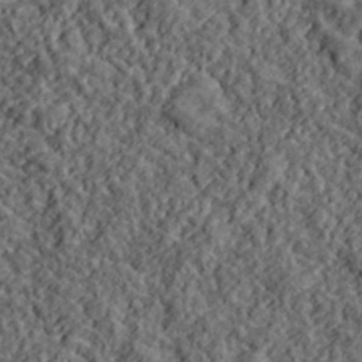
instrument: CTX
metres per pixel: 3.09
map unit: lHvf
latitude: 39.8394
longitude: -88.3468
